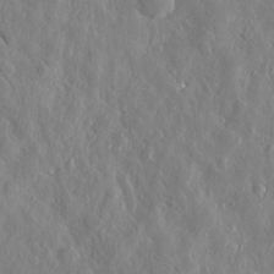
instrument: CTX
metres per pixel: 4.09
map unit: Htu
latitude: -3.1242
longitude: 178.8786
